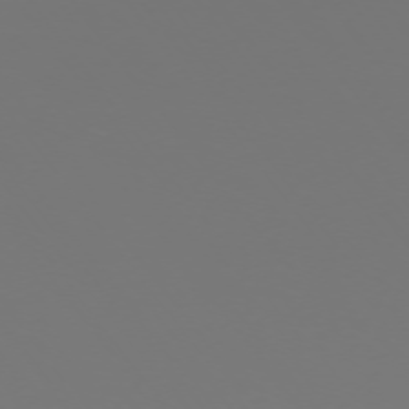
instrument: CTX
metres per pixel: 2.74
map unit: Ap
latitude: -74.7086
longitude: -75.4615
